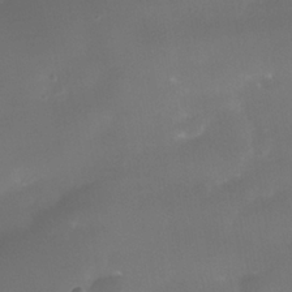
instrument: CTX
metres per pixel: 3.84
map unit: Nhe
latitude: -38.2929
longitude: -118.7057
